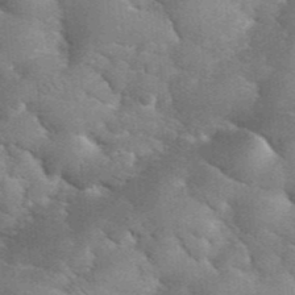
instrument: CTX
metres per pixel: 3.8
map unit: eHh
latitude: 36.4412
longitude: -66.8946
